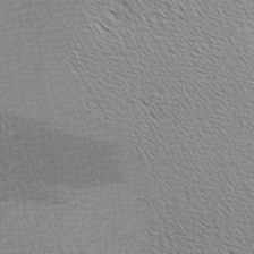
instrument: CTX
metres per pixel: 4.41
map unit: Hve
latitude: 2.6679
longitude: -122.2145
